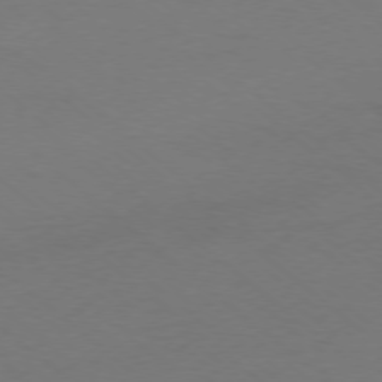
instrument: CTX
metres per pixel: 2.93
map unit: Ap
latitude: -77.5021
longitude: -76.4412
